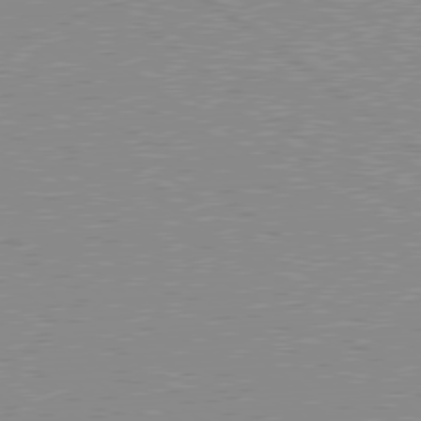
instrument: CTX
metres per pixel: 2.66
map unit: Hpe
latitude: 78.5546
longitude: -145.1403
